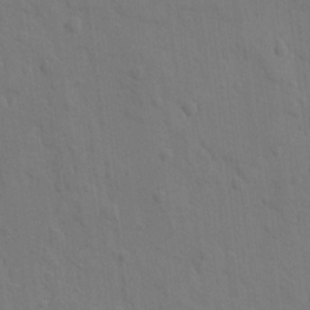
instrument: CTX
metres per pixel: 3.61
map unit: lAvf
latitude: -8.9542
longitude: -120.3845
